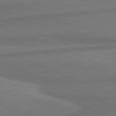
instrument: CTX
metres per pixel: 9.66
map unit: lApd
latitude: 81.9528
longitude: -171.0647
